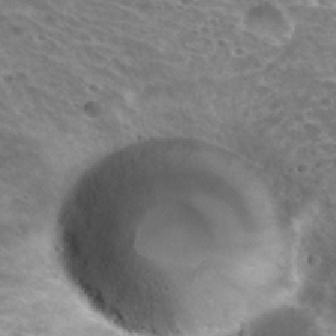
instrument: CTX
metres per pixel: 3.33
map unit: Hto
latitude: 30.8758
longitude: -42.2334
